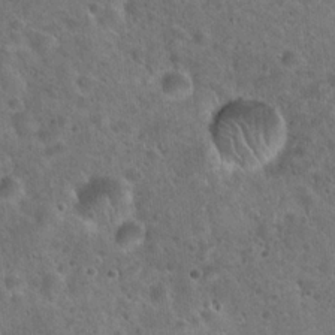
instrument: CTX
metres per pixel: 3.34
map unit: Hto
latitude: 21.9150
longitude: -53.2537
